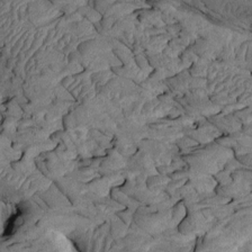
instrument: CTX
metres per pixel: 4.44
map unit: Htu
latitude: -2.0661
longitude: 151.1431
